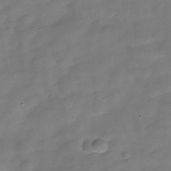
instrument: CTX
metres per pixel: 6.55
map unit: Hve
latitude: -29.6911
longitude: 92.9920
